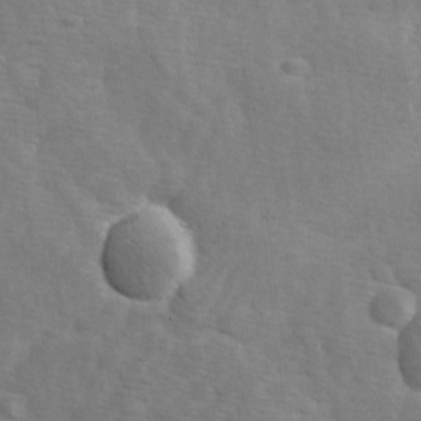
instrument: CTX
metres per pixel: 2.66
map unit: Ave
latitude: 0.8191
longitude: -111.9906
